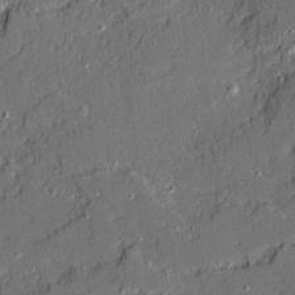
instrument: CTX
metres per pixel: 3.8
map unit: Ave
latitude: 19.9150
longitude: -128.4034
